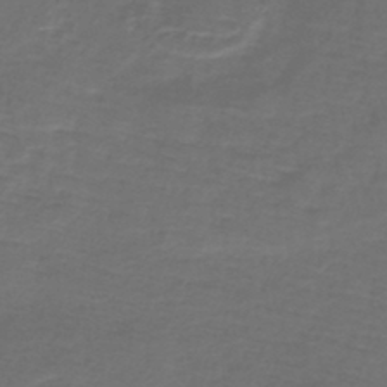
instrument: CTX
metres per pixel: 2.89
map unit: lHb
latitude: -43.7855
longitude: 57.1053
